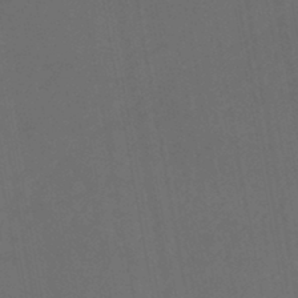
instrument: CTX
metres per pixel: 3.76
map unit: HNhu
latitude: -46.3117
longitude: 93.1431
